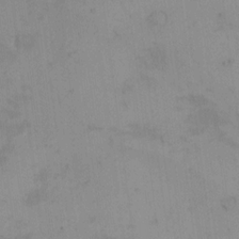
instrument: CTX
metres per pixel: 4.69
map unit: eHh
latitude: -9.4454
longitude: -66.8569
